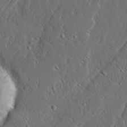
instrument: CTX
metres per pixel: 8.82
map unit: Ave
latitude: 14.4790
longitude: -136.7247
